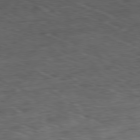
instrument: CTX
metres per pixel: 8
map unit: Ap
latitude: -79.8989
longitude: -70.5923
